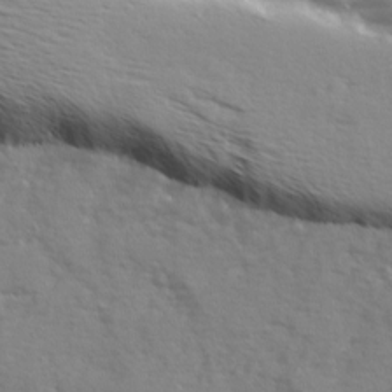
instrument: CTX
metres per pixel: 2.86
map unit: Ave
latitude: 12.8002
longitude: -101.9528
